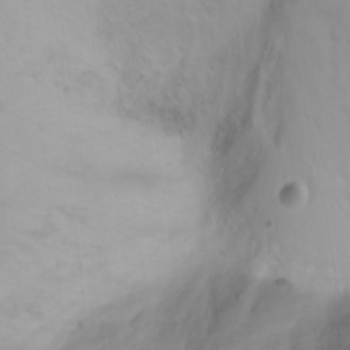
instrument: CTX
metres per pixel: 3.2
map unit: Ht
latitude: 1.8961
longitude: -36.6302
